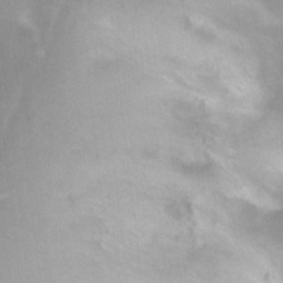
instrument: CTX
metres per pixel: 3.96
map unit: Ht
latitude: -9.6722
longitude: -28.6112
